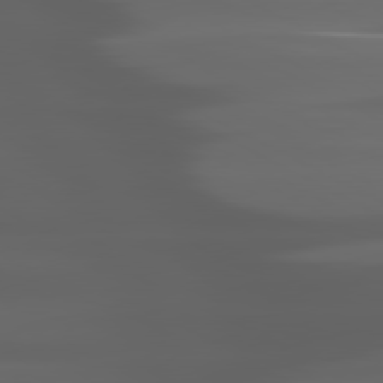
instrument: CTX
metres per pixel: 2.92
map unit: lApd
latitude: 80.4034
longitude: -140.7813
